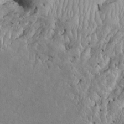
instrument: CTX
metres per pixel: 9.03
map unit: Htu
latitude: -6.4251
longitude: 154.0472
